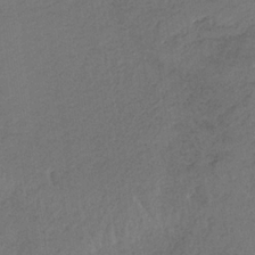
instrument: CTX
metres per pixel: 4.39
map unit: HNb
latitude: -32.2551
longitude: 63.1431
